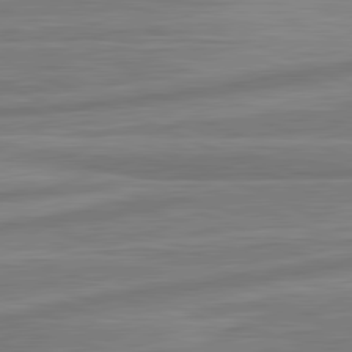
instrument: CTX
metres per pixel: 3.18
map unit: lApd
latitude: 81.6316
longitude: -175.2915
